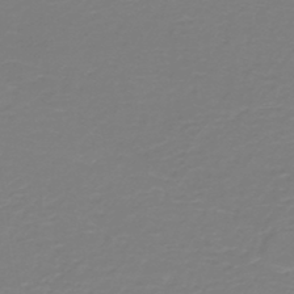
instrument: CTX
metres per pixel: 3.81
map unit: HNb
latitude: -45.8800
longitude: 53.5021
